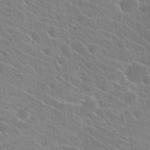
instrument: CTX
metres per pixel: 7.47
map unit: Hto
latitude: 23.5371
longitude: -40.8002
